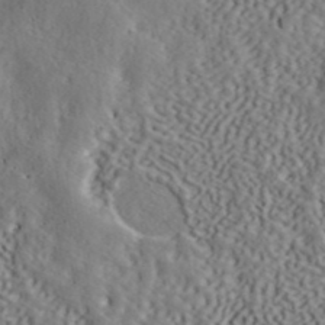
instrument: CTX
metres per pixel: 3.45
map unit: ANa
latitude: 40.9891
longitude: 52.6707
